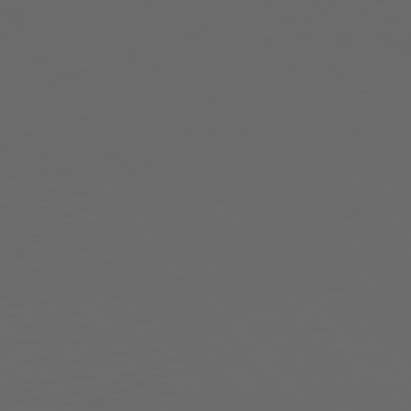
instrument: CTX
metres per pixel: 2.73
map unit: Hpe
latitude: 76.9324
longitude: -166.3845
